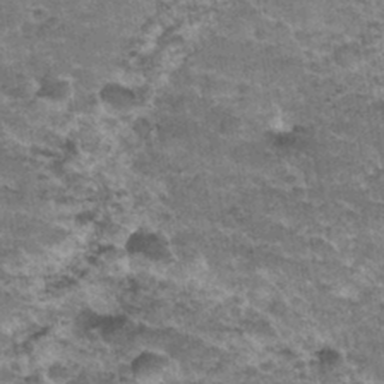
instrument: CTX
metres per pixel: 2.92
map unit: Nhu
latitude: 32.1388
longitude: -52.8380
